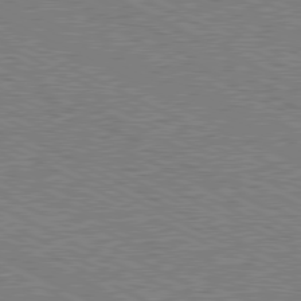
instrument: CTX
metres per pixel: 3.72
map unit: Hpe
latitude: -81.5588
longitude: 20.6707
